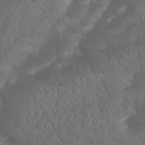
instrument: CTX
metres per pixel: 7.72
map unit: HNhu
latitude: -45.5966
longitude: 93.0675
